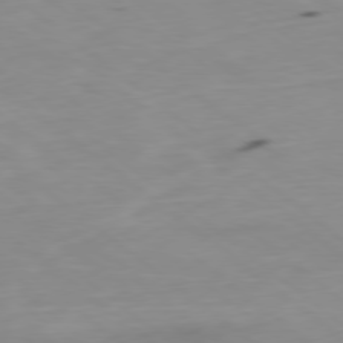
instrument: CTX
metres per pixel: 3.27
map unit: Ap
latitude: -78.8597
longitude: -73.8962
